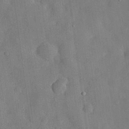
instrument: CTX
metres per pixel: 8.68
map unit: eHh
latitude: 29.9717
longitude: -73.9339
